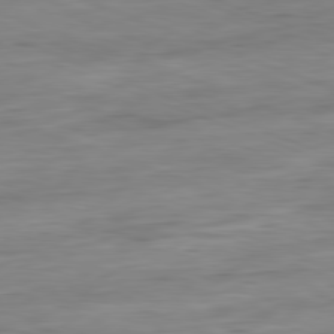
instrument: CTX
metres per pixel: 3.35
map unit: Ap
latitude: -81.2565
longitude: -90.2334
